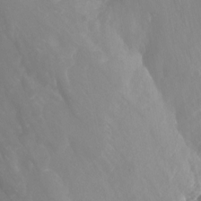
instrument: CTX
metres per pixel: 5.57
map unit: Nhu
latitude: -13.8989
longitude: -64.2145
